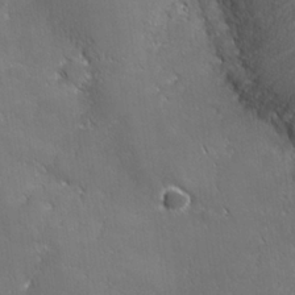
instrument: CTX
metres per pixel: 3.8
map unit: lHvf
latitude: 25.2914
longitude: 141.2565
